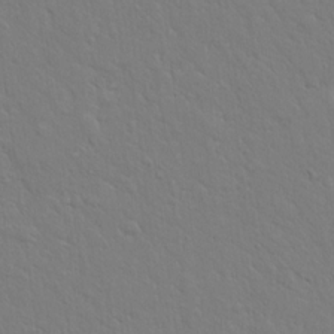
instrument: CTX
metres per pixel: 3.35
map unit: eHh
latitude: 17.9150
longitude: -62.9136
